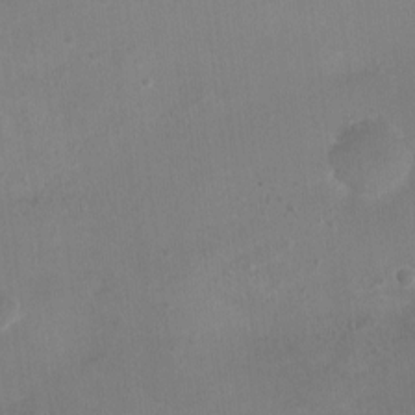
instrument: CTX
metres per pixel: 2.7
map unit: Nhu
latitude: 1.9528
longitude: -15.2915
